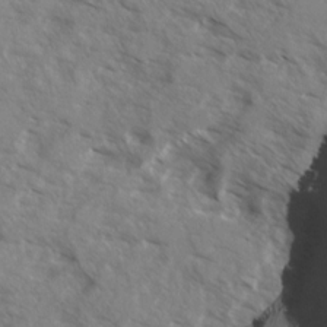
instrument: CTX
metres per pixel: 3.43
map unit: Ave
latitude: 13.2159
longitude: -101.6316
